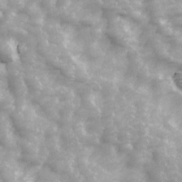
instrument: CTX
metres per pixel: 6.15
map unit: Ave
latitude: 13.7639
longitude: -104.7624
